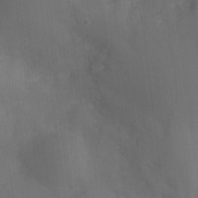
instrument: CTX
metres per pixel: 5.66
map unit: Nhu
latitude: 2.4223
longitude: -16.7435
